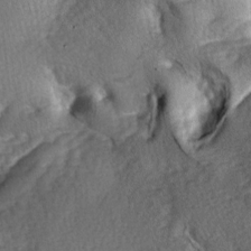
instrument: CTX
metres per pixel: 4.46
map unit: lAa
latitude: -6.5762
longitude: -126.0822
